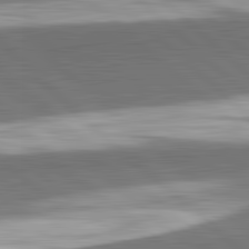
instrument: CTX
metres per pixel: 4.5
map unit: lApd
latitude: 82.3278
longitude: 162.5385
